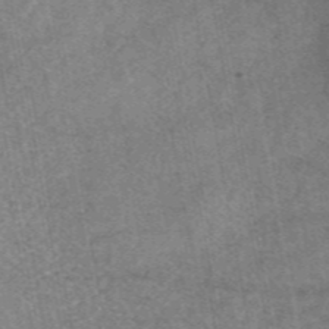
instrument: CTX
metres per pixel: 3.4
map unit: eAb
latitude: 46.8002
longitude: 102.5574
